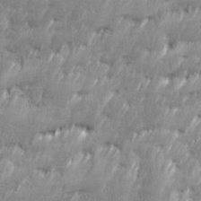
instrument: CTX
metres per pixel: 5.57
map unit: Ave
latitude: 16.3278
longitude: -135.7449
